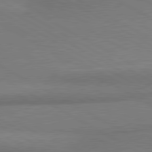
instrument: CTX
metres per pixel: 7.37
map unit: lApd
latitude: 80.5357
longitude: 166.0283
